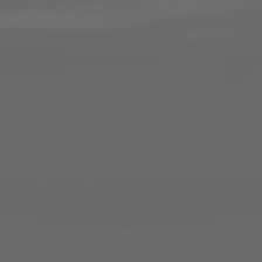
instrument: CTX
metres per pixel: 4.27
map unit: lApd
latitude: 82.2522
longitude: -169.2726
